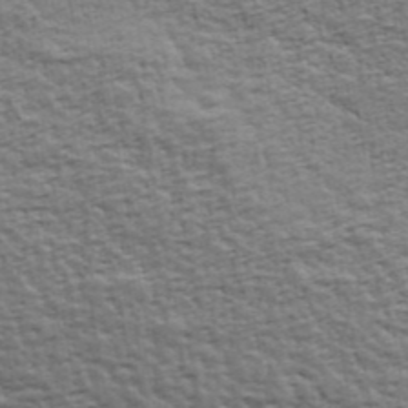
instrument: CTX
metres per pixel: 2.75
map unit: Ave
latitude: 43.1970
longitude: -112.2900
